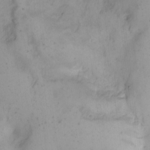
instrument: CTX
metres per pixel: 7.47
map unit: Nhe
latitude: -1.3699
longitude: -59.2348
